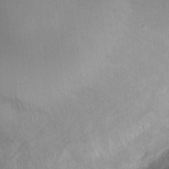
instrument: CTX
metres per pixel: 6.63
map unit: eHh
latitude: 9.2726
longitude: -64.2145
